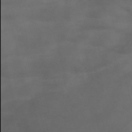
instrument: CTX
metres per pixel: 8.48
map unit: HNb
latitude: -51.7478
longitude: -45.9906
